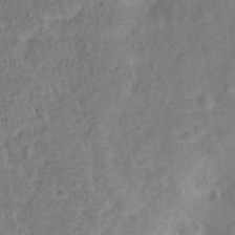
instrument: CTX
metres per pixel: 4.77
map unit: Hto
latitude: 14.4034
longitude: -38.7246
